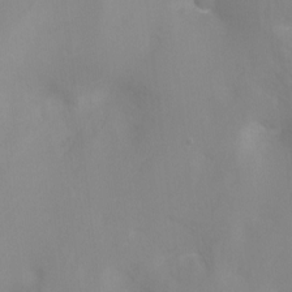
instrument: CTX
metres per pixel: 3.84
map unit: Ht
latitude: -13.4455
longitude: -44.7057
